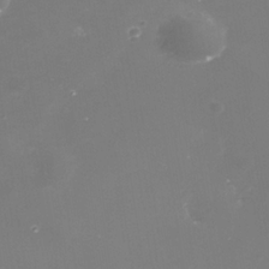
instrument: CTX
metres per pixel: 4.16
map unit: Nhe
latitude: -35.4076
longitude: -91.2726
